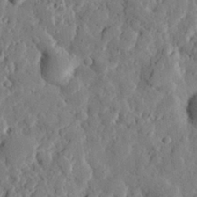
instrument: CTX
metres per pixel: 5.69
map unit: eHh
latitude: 27.2726
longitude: -77.5749
